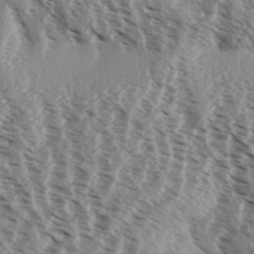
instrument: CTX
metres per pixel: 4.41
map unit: Aa
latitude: 32.2523
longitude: -137.9906
